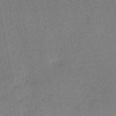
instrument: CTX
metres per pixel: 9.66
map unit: HNb
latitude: -53.5777
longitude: -49.0647
